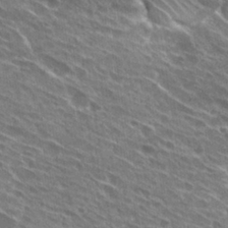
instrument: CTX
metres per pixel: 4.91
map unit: Hto
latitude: 29.0458
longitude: -44.7624
